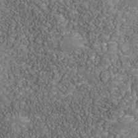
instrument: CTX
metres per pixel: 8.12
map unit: Nhu
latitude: -39.3699
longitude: -85.1781
